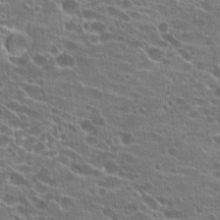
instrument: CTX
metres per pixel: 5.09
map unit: Hto
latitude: 23.4426
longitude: -43.1592
